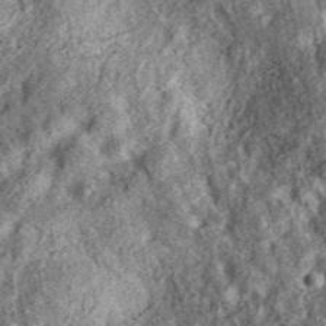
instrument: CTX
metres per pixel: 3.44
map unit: eAb
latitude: 37.3292
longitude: 110.3495
